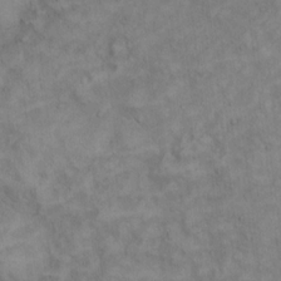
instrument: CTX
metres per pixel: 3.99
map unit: Hto
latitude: 14.8191
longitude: -60.6868
